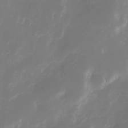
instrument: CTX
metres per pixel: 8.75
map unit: Nhe
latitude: -33.3132
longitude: -116.0255
